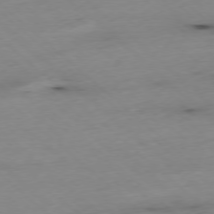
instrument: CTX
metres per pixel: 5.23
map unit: Ap
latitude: -77.7100
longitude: -89.8962
